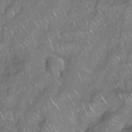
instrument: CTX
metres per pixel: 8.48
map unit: eHh
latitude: 39.2915
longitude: -58.6113
